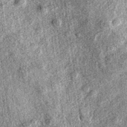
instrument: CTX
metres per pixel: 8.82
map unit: eAb
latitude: 37.4048
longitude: 108.8975
